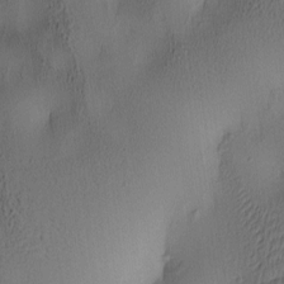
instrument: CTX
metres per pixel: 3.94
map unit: lAa
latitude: 5.3482
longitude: -112.8380
